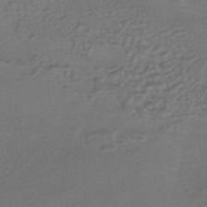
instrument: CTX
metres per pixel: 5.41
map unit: HNhu
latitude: -43.3698
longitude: 95.1431
